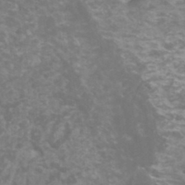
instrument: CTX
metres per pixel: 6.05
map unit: HNhu
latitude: 1.7638
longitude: -0.2144
